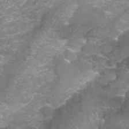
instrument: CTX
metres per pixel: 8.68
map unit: Nhu
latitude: 26.8569
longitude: -61.1970
